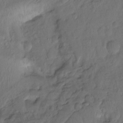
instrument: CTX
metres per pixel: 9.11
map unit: Hto
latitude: -7.9745
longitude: -46.6869
